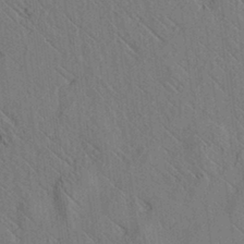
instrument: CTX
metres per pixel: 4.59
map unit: lAvf
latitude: 7.6316
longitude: 159.8044
